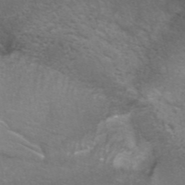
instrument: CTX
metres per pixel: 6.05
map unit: ANa
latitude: 42.3845
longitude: 25.8989
